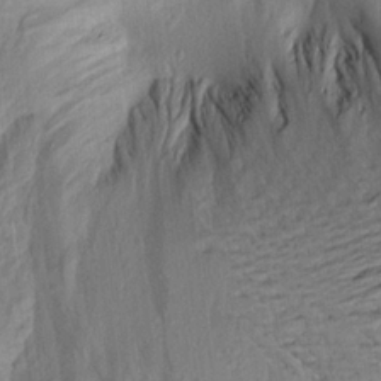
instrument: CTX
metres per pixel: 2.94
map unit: Aa
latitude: 19.6316
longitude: -146.7625
